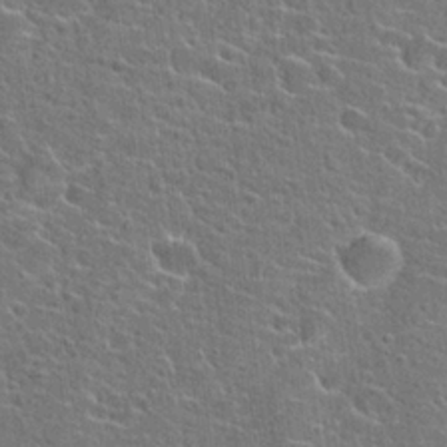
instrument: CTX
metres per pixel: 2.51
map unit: Hto
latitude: 22.8947
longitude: -44.8002
